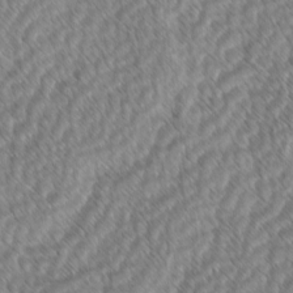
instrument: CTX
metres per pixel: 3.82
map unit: lAvf
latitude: -2.8030
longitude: -114.2144
